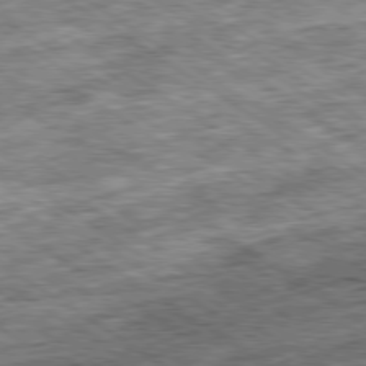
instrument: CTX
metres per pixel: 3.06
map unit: Ap
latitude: -79.8800
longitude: -75.4238
